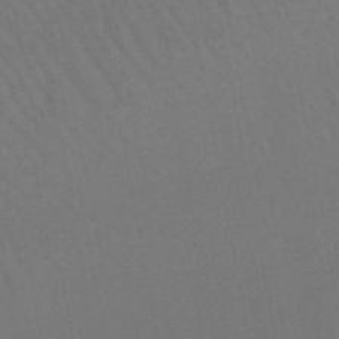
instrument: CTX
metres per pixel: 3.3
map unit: lHb
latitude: -46.5951
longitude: 77.6533
